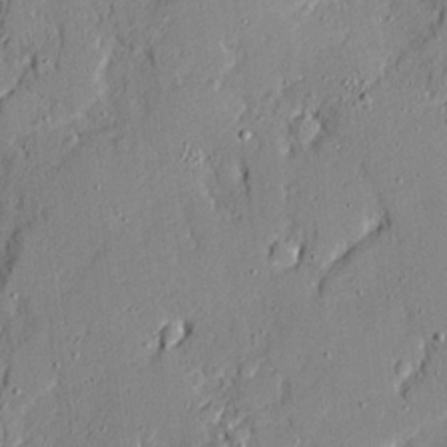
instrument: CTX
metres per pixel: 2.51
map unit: Ave
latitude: 18.8380
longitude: -128.2333
